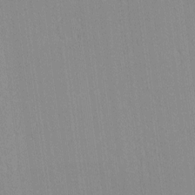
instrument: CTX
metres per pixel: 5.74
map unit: lHvf
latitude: -12.8030
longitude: -103.4426
